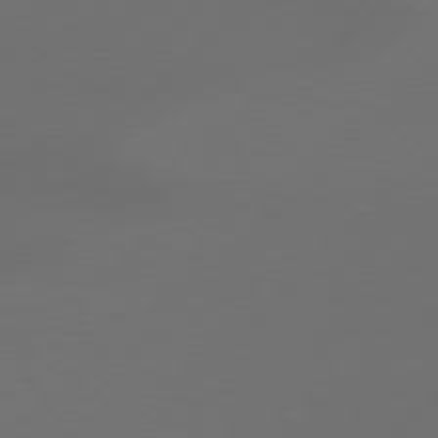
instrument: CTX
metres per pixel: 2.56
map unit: Hpe
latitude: 78.6302
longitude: -132.6868
